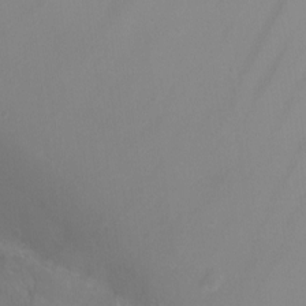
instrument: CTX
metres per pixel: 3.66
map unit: Ht
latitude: -3.2753
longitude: -24.8757
